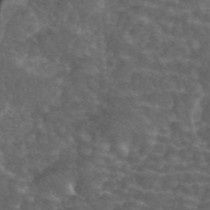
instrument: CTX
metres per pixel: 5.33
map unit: ANa
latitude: 44.4223
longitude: 24.6896
